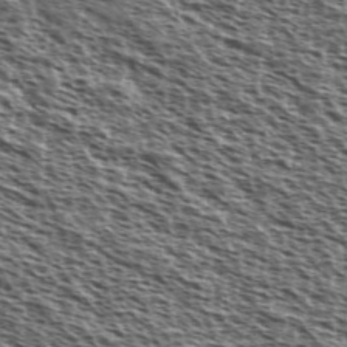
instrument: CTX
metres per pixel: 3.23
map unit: Ave
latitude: 38.6301
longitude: -110.8947
